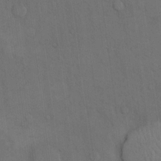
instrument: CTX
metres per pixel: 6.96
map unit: eHh
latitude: 15.8206
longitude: -66.8946
